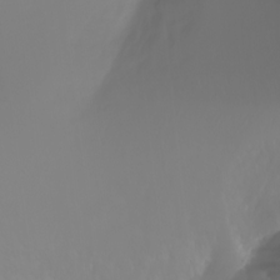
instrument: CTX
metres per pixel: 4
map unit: Ht
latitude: -2.7463
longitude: -60.9702
